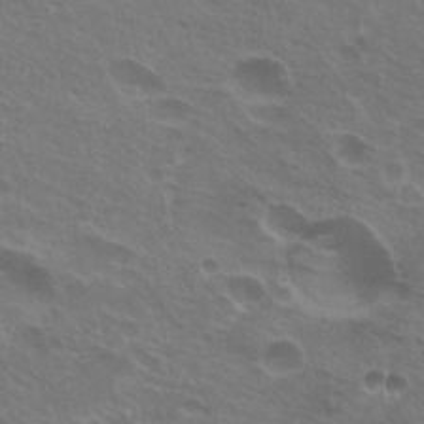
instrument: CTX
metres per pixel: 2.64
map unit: Hto
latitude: 24.9702
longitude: -38.4790
